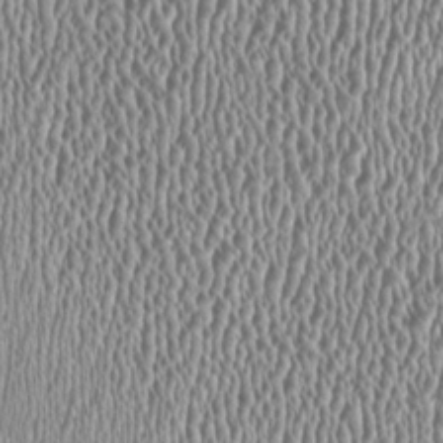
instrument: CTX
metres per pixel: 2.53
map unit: HNhu
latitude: -0.5763
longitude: 0.8597
